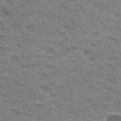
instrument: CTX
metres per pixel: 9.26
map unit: Hto
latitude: 27.3104
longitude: -35.6316
